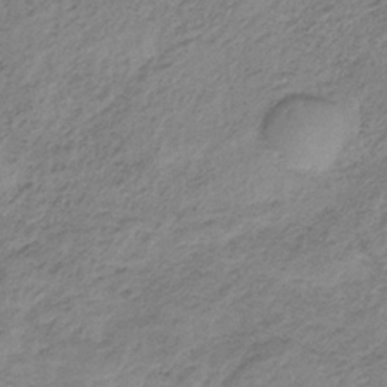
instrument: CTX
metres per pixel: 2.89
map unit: HNb
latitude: -33.3510
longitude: 61.5021
